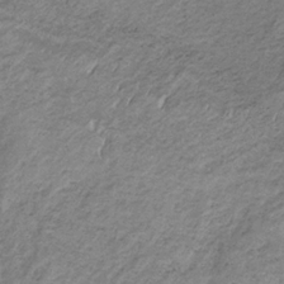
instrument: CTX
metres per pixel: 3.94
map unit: HNb
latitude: -32.7652
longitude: 61.5021
